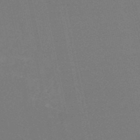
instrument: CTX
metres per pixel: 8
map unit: HNb
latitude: -50.3495
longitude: -52.3845
